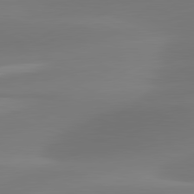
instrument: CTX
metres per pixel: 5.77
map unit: lApd
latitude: 81.6316
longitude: -162.3657
